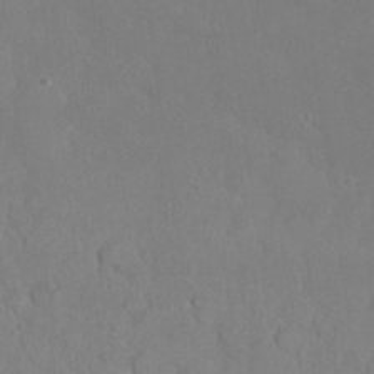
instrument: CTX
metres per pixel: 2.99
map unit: Nhu
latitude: 27.3671
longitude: -65.9528
